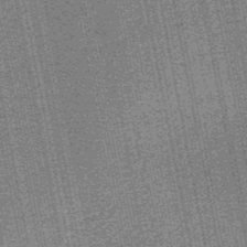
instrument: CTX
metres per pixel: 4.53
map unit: HNb
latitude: -50.4440
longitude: -42.2334
